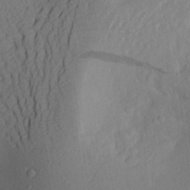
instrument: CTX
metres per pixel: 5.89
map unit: Aa
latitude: 25.9906
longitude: -147.4427
